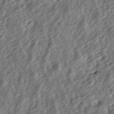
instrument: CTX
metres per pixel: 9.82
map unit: lAa
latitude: -4.6140
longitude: -123.0081
